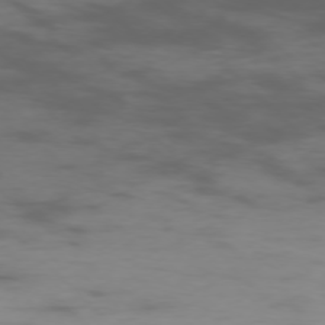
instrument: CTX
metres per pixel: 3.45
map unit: Ap
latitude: -76.1417
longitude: -68.8569
